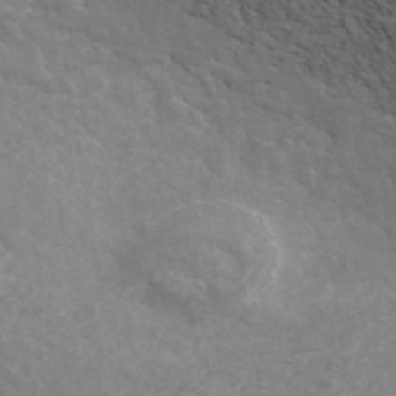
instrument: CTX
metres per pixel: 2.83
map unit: ANa
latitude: 42.6491
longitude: 24.5951
